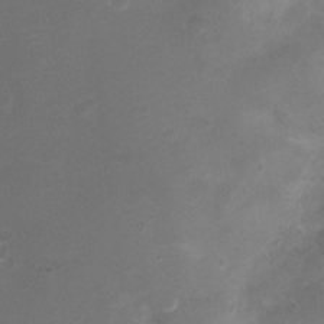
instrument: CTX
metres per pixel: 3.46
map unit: Ht
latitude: -3.4454
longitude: -18.8002
